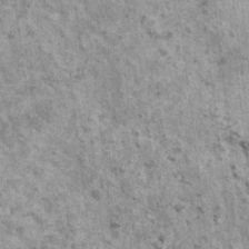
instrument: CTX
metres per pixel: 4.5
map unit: HNhu
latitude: 3.4615
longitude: 4.8219
